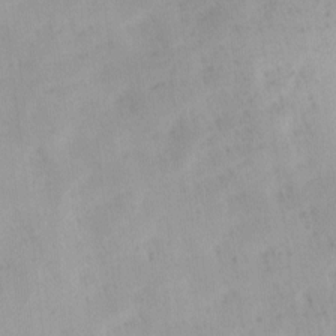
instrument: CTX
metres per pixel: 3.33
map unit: Ave
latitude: -9.6533
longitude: -123.5182
